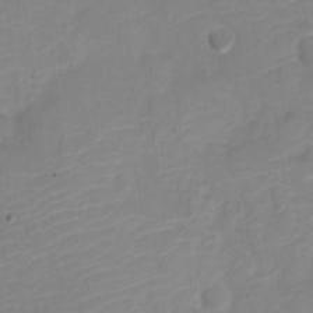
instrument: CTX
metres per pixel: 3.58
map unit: Nve
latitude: -21.5399
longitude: 106.1795
